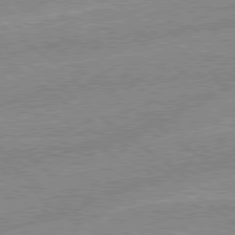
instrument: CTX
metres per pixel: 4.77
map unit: lApd
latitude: 78.9136
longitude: -144.7246
